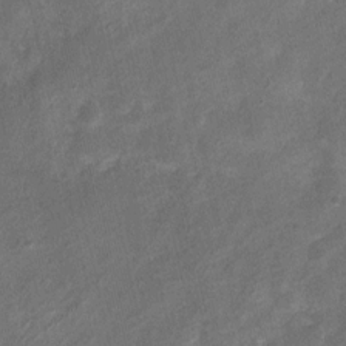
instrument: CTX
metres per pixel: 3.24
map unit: Nhu
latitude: 3.5182
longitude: -16.2900
